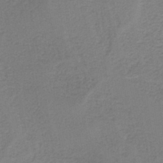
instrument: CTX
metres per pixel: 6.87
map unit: HNb
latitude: -42.4817
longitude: 49.4077
